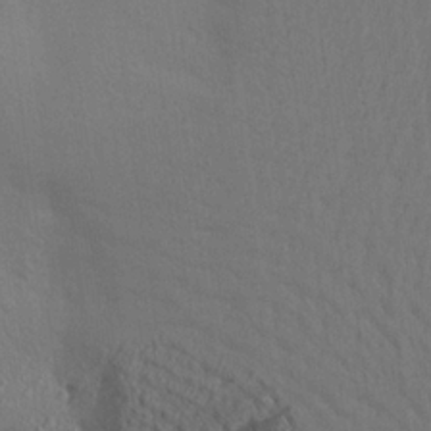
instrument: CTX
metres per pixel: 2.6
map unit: Aa
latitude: 23.5371
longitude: -145.5560
